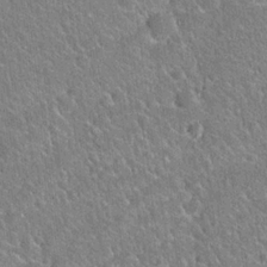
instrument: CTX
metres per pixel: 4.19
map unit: Hto
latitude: 20.9325
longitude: -51.2914
